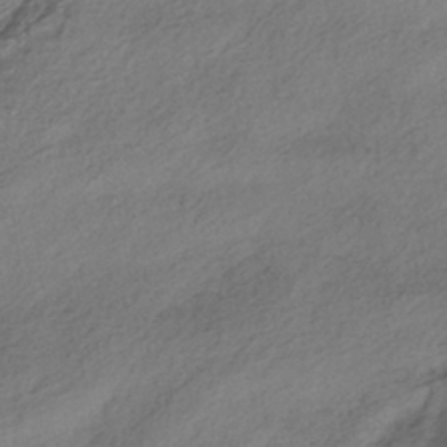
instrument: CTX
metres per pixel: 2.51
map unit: HNhu
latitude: -41.7477
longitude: 105.4454
